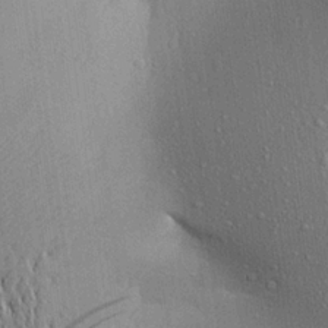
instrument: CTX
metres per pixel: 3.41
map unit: Aa
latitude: 23.0647
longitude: -144.5168
